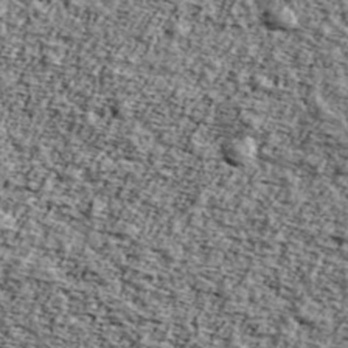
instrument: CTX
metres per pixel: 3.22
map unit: Ave
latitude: 43.6316
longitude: -110.7813
